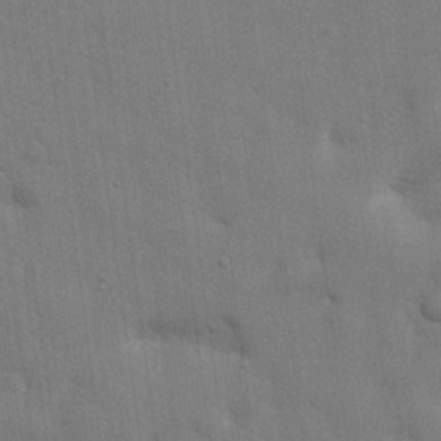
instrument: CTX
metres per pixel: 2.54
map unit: lHvf
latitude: 23.9339
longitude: 142.6329
